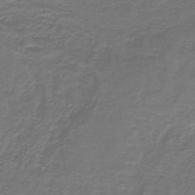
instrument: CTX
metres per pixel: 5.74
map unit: lHb
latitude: -43.1620
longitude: 57.1620
